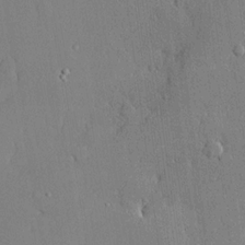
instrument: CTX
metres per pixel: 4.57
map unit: lHvf
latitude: 20.5357
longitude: 145.2943
